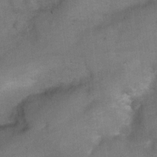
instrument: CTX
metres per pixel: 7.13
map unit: Ht
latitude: 4.3467
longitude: -28.4979
